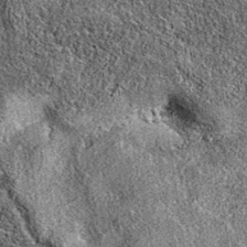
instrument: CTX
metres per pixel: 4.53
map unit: eAb
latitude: 36.9136
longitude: 111.2565
